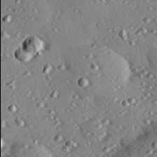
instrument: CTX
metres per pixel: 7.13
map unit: eHh
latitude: 22.2333
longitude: -89.9906
